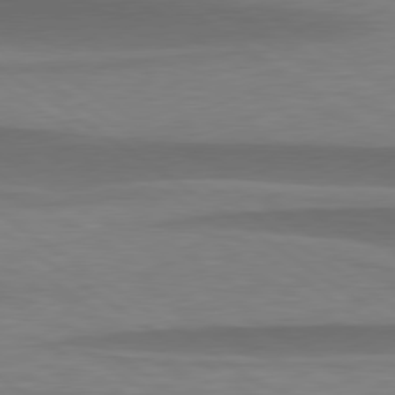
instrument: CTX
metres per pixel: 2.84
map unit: lApd
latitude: 79.2915
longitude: -94.8758
